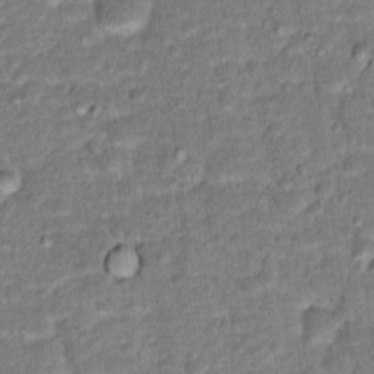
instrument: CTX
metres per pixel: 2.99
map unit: Hto
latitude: 15.4805
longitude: -38.6301
